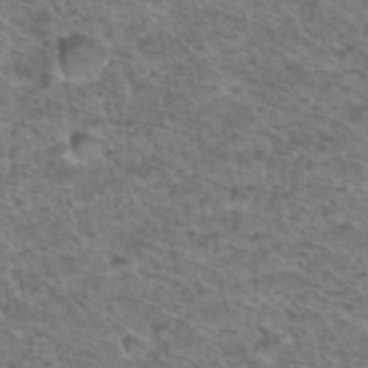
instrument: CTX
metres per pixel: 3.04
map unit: Hto
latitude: 37.0081
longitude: -47.1970
